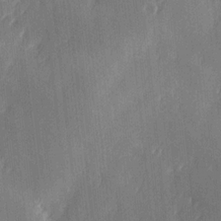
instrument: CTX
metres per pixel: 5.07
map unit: Ave
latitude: -6.5196
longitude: -120.3090
